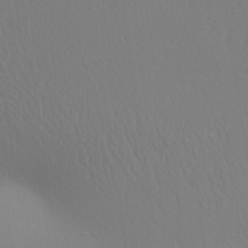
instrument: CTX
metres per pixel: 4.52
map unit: Ave
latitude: 23.7827
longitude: -136.2712
